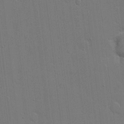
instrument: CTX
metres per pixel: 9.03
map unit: eHh
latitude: 6.7624
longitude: -67.3103
